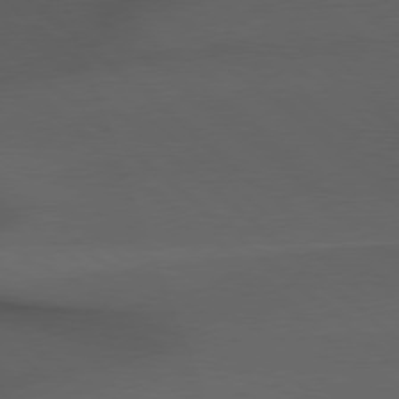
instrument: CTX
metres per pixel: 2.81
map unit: Hpe
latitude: 78.5546
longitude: -161.4426
